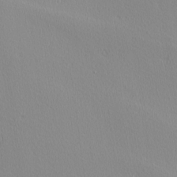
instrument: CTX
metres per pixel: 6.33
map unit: Ave
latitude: 3.0269
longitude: -115.1592
